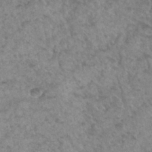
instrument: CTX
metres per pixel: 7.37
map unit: Hto
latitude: 33.0081
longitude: -49.3293
